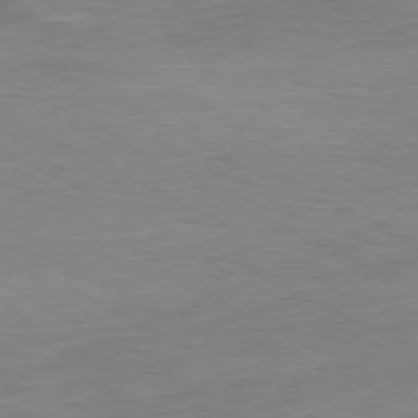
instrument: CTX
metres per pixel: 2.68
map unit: Hpe
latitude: -80.8219
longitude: 19.7100
